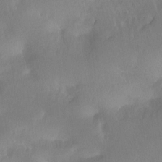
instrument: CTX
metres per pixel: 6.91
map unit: Hto
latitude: -11.6722
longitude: -38.3278
